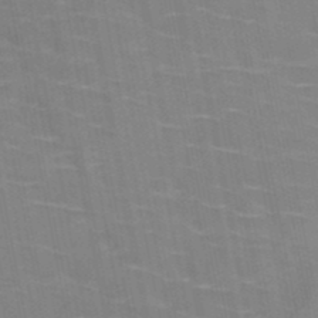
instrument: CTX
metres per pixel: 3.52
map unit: HNb
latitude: -48.4818
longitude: -47.9906
